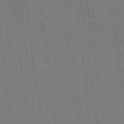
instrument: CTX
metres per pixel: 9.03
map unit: lHvf
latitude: -10.9542
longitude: -104.4601
